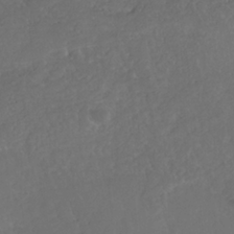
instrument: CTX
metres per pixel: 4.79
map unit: HNhu
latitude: -36.9730
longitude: 33.1243
